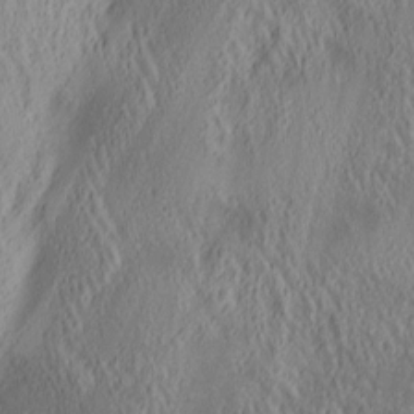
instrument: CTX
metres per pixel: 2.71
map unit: lAa
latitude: 4.7813
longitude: -117.4804
